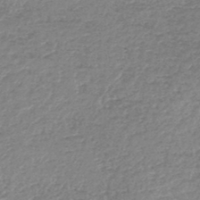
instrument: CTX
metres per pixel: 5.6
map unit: lHb
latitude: -44.2362
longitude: 69.7288
